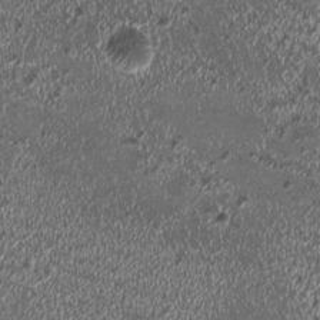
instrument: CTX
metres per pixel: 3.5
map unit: HNhu
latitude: -0.0850
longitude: 1.0865
